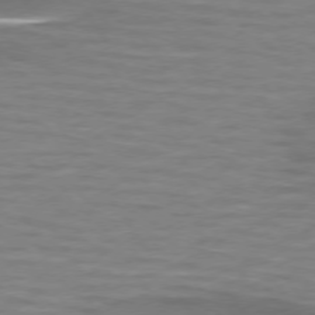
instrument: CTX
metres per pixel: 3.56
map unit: lApd
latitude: 74.1956
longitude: -51.6882
